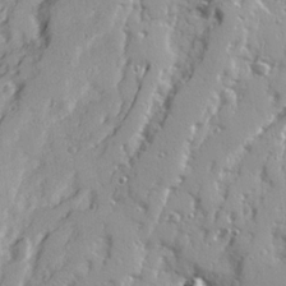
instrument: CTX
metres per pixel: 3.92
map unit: Ave
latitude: 21.7072
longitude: -131.2915
